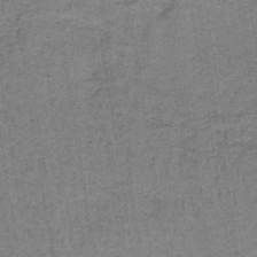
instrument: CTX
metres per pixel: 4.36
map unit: lHb
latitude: -41.3698
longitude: 57.4076
